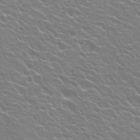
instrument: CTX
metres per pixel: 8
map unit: Hto
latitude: 23.4048
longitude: -31.7072
